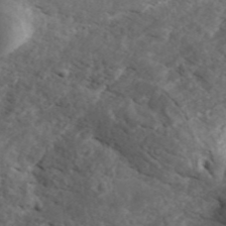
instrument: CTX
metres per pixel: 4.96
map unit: ANa
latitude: 43.9150
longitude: 47.1809
